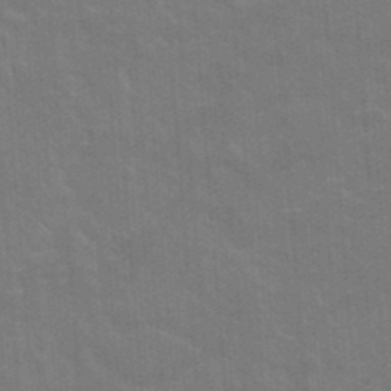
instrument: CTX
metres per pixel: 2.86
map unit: lAvf
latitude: 15.5938
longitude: -129.2915
